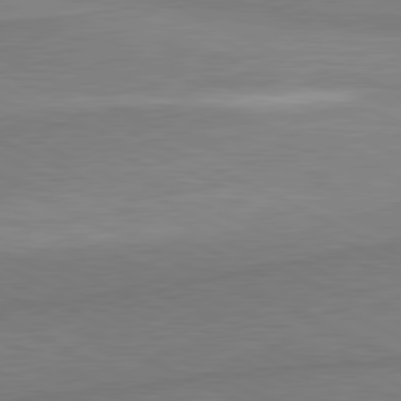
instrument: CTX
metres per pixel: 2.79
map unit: lApd
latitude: 80.8758
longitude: 166.1417
